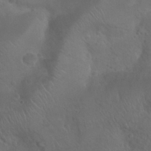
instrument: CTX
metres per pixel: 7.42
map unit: Nhu
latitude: 24.2711
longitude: -52.4790
